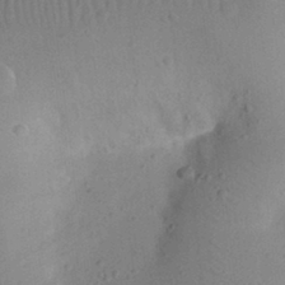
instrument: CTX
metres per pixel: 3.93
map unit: eHh
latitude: 24.7246
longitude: -70.2522
